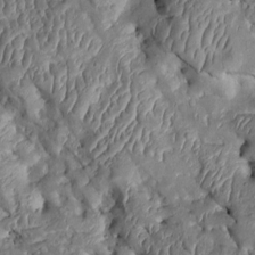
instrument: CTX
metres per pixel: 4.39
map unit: Htu
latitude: 0.3089
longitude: 149.2754
